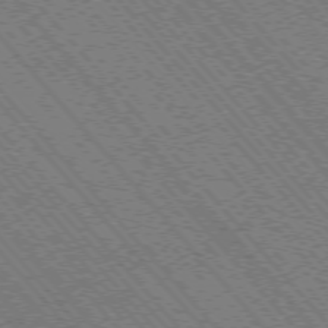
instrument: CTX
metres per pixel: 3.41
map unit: Hpe
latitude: -75.8801
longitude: -12.7435
